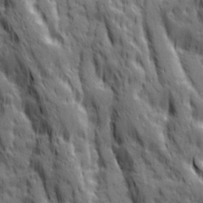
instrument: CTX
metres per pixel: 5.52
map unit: Ave
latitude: 19.8961
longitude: -134.4223
